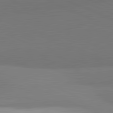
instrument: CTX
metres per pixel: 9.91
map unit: lApd
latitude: 81.8772
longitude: 150.6329
